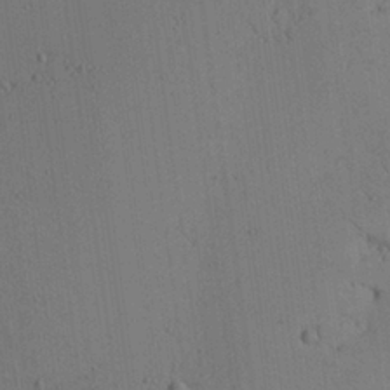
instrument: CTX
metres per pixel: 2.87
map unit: Aa
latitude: 25.4804
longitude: -137.7639
